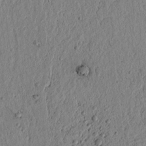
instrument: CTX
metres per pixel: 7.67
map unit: lAvf
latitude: 6.8380
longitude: 163.8800
